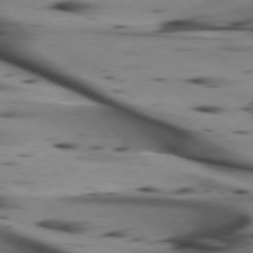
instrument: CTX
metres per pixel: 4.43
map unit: lApd
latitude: 74.8569
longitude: -65.7072
